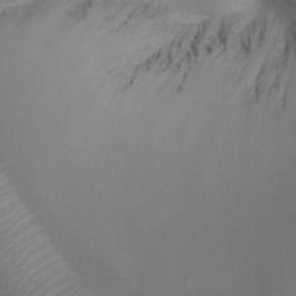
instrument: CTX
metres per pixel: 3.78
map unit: Aa
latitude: -7.7099
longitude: -78.1578
